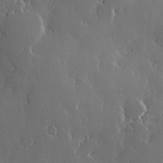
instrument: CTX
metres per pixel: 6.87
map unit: Hve
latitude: 22.5735
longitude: 146.4251
